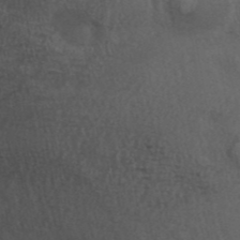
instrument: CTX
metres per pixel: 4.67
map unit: ANa
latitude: 42.0255
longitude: 54.7085
